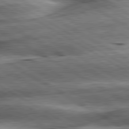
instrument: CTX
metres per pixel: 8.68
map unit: lApd
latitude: 80.4790
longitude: -142.7435
